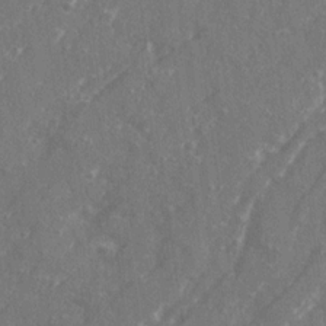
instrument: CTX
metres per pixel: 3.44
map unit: Ave
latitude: 20.7813
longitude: -130.6113
